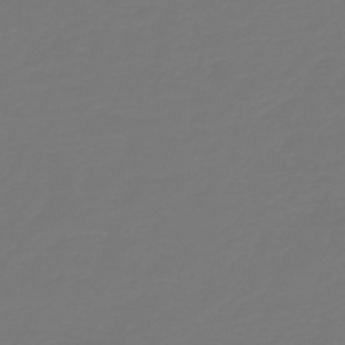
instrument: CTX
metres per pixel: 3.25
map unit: HNb
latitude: -46.8786
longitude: 51.8611
